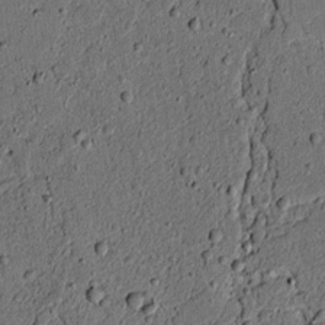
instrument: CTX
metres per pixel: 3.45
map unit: lAvf
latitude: 4.0822
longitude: 168.3873
